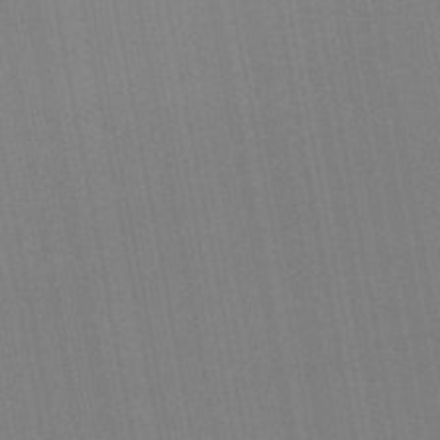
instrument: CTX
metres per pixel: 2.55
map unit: lHb
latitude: -47.2565
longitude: 68.3873
